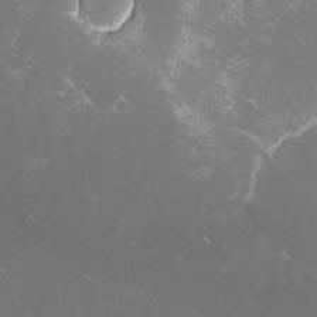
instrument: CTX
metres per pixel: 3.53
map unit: lHvf
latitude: -15.0487
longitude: -100.4979
